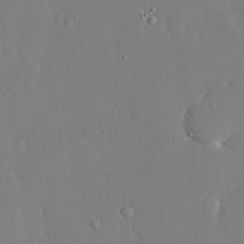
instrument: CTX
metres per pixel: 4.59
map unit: eHh
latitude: 15.0459
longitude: -70.7246
